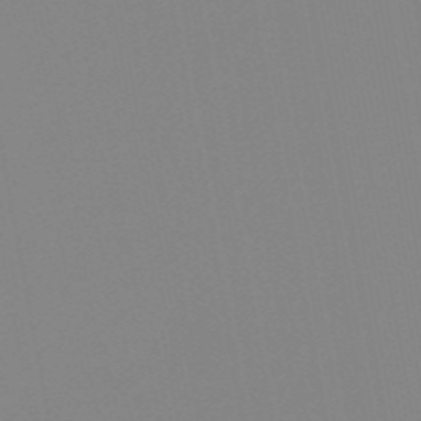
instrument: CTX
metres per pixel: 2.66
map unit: HNb
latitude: -54.1984
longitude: -49.1781
